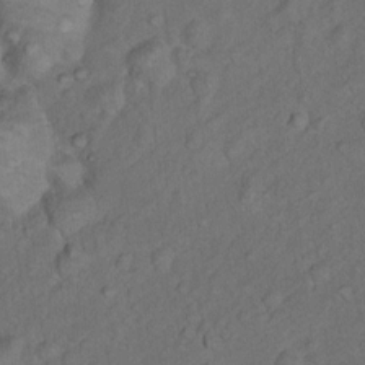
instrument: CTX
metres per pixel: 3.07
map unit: Nhu
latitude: 10.7813
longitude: -26.6113
